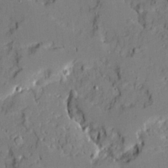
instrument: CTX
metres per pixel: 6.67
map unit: Ave
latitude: 18.8002
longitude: -128.4034
